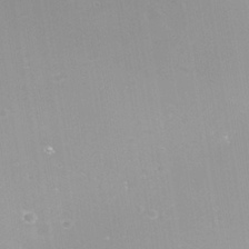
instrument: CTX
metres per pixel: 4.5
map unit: Nhe
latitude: -36.0283
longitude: -118.2333
